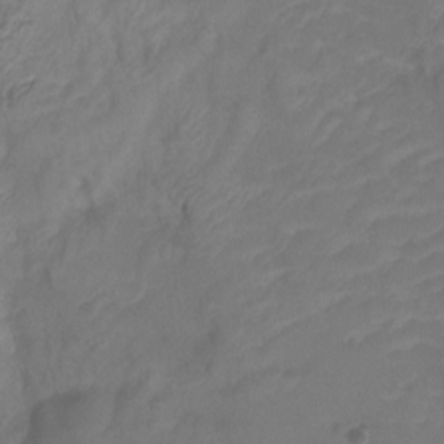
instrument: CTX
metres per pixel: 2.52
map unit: Ht
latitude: -9.6533
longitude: -35.7449
